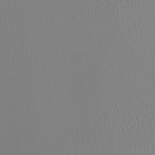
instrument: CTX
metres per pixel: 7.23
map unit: Htu
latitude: -12.5385
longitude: -47.4238
